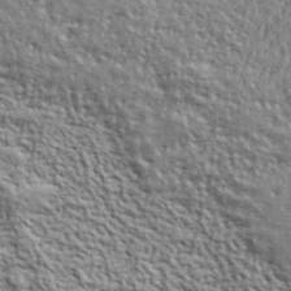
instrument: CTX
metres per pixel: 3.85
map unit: lHvf
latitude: 40.3089
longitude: -88.9703
